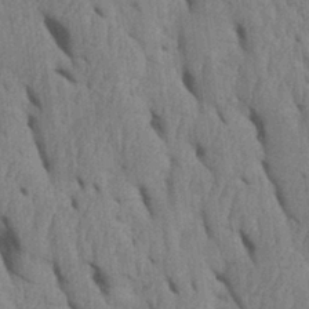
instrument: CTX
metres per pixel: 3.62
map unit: Htu
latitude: 1.8205
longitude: 148.6141
